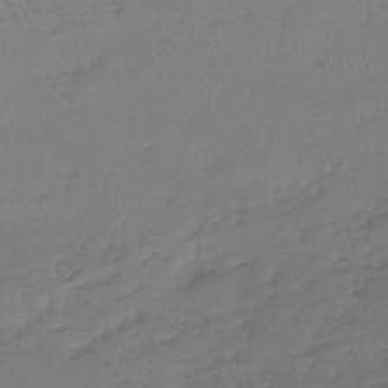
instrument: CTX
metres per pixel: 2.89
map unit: lHb
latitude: -39.1242
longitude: 68.1038
